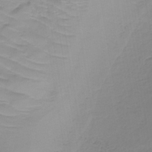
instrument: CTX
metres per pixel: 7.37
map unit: lHb
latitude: -40.6896
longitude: 65.6722
